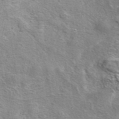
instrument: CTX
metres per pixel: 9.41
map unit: eAb
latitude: 42.0822
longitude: 103.8989
